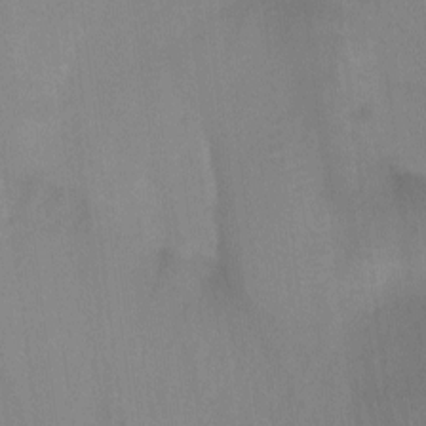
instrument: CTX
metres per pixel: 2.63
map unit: Ht
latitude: -3.5777
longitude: -17.5749
